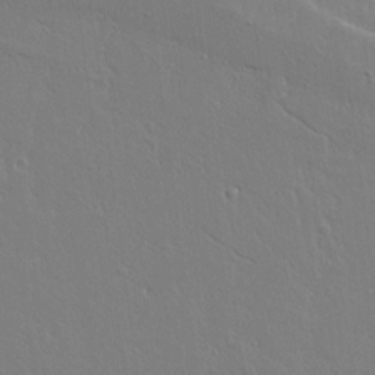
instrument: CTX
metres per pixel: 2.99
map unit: lAvf
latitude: 14.5924
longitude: -126.2901
